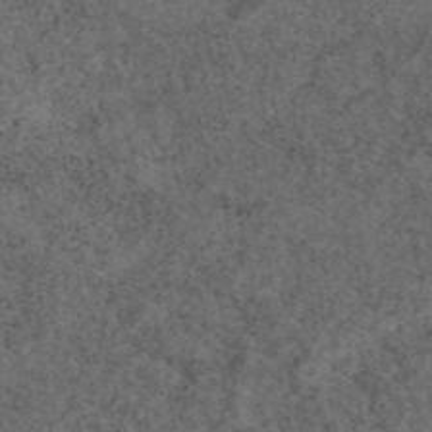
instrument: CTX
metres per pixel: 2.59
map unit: eAb
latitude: 48.4790
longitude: 105.8233
